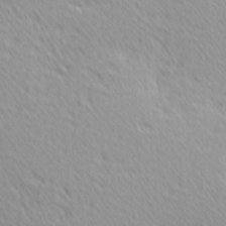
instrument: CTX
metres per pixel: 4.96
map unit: Hve
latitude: 1.6127
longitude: -124.1766
